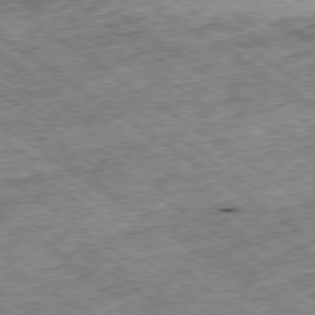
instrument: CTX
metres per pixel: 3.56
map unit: Ap
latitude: -79.3320
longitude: -51.7449
